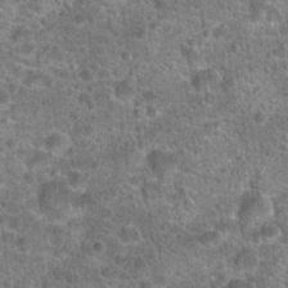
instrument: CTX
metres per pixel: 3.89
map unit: Hto
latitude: 19.6882
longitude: -42.7435
